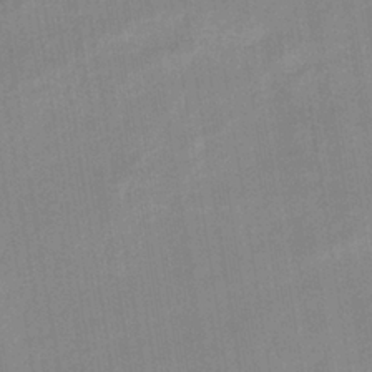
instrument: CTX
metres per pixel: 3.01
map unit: eHb
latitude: -36.3117
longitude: 74.2551
